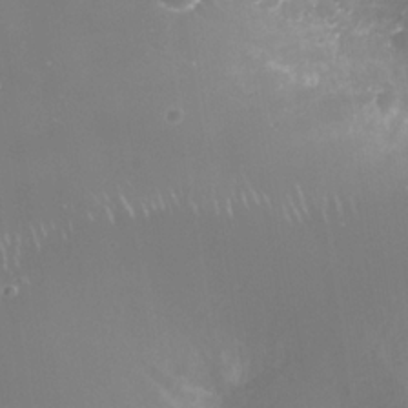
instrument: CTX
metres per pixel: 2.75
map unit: Nhe
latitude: -35.6911
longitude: -91.1214
